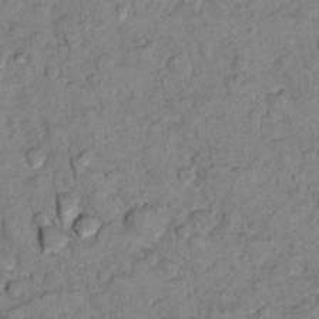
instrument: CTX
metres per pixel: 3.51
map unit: Ht
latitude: 11.6127
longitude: -33.8016
